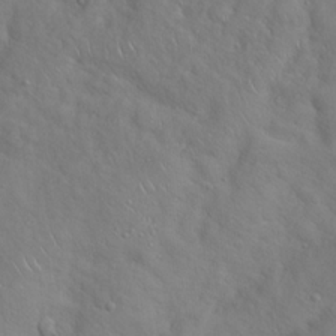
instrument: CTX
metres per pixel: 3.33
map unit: Hto
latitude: 18.8380
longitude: -53.5938
